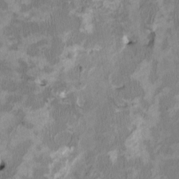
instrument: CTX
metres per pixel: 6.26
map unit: HNhu
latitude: 2.8191
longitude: -4.5168
